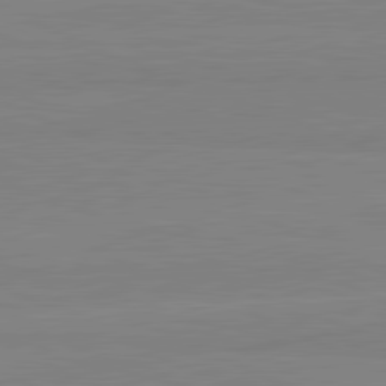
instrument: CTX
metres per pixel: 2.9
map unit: lApd
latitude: 81.6316
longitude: 167.5966
